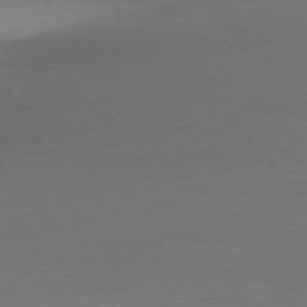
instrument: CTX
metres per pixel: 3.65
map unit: Ap
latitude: -76.7463
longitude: -92.7624
